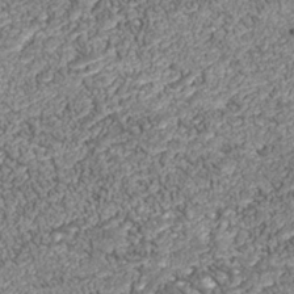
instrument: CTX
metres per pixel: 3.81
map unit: Nhu
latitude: -39.0676
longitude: -84.0444
